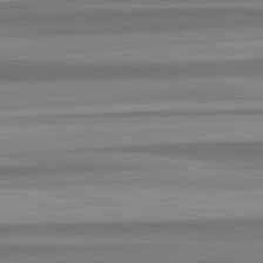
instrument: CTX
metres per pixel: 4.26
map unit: lApd
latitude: 82.6301
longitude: 179.5021
